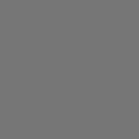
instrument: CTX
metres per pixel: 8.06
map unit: Ap
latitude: -76.2739
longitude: -63.0648
